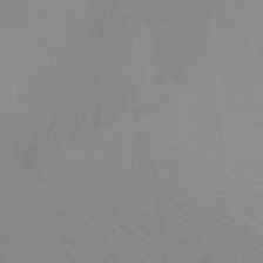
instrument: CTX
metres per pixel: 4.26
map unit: Ht
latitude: -10.4818
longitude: -33.4993
